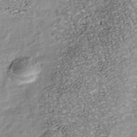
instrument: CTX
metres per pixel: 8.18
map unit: Nhu
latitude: -38.7841
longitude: -80.9514
